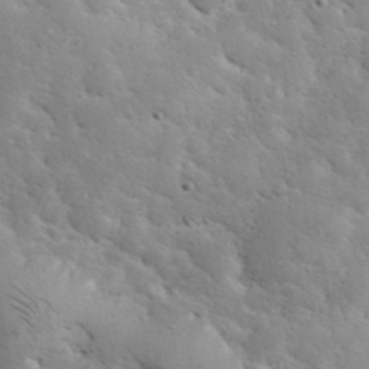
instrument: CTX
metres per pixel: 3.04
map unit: eHh
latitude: 36.0444
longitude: -67.3481
